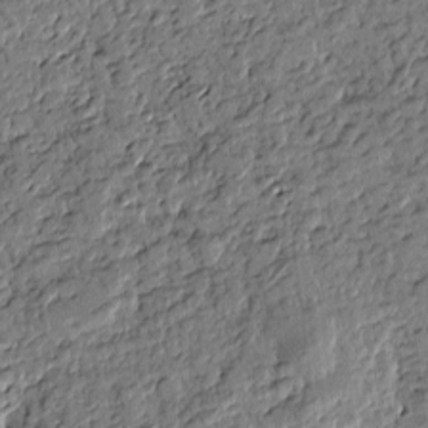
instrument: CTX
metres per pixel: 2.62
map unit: Htu
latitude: -0.5385
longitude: -176.3656
